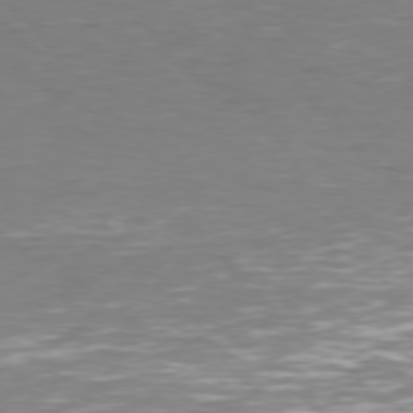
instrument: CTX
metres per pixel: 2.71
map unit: Hpe
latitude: 75.9717
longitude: -133.1781
